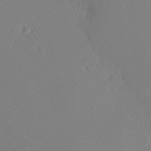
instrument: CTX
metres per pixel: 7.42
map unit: eHh
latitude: -7.8233
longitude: -70.2900
